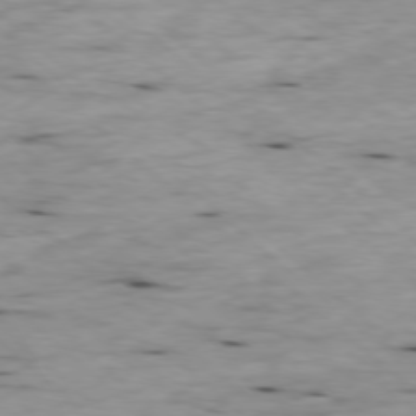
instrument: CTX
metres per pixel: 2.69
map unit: Ap
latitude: -78.3117
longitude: -89.1026
